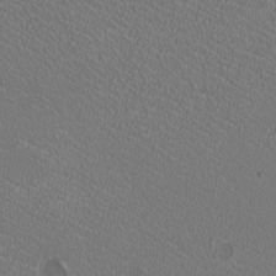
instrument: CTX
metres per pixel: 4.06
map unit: HNhu
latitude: -2.4251
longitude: -1.9150
